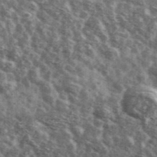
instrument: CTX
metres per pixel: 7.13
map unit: Ave
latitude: 42.0822
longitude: -106.8380
